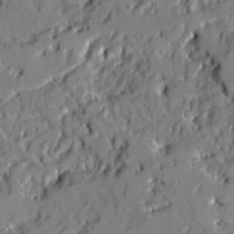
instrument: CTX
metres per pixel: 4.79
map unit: Ave
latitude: 19.9528
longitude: -129.2159
